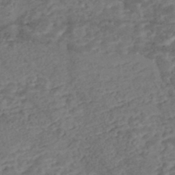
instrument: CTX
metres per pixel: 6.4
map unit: Nhe
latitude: -47.2943
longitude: -173.3481
